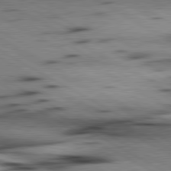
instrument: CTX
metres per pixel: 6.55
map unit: lApd
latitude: 80.2900
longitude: 162.2550
